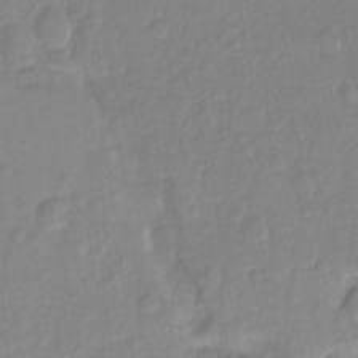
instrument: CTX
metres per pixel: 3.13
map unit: Ht
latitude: -13.9556
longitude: -58.3467
